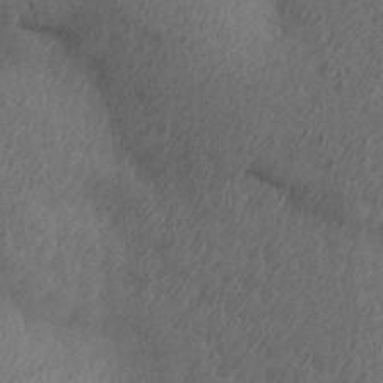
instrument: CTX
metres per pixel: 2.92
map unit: Ave
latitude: 13.7261
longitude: -106.3278
